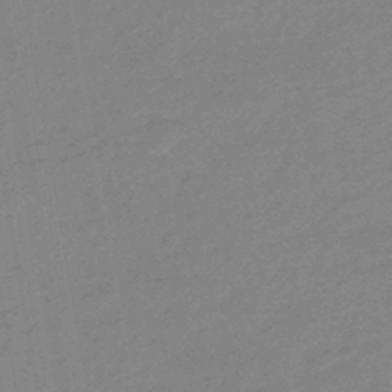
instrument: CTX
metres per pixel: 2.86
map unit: HNhu
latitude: -44.1039
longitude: 89.7288
